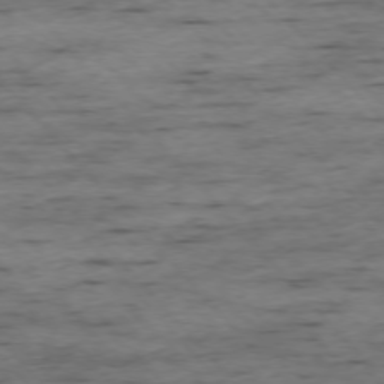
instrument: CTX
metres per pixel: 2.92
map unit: Ap
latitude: -76.1039
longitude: -89.7261
